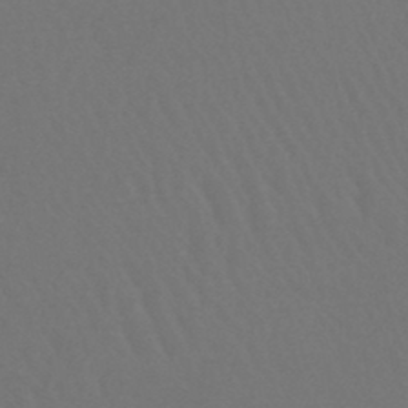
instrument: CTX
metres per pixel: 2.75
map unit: lHb
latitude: -45.1053
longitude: 69.2187
